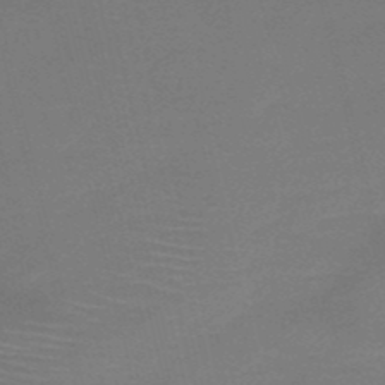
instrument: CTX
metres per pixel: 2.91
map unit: HNb
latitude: -50.7085
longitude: -41.9528
